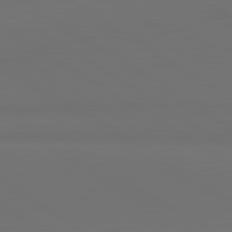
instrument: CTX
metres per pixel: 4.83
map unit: lApd
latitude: 81.4048
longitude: 153.4643
